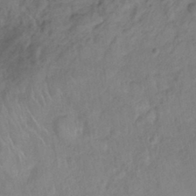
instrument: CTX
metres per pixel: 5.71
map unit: Ht
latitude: -1.1809
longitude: -33.0081
